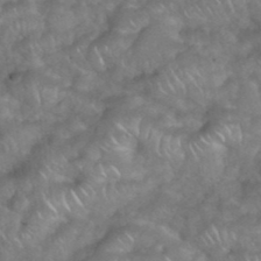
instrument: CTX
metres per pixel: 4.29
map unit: eHh
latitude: 39.0080
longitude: -58.7057
